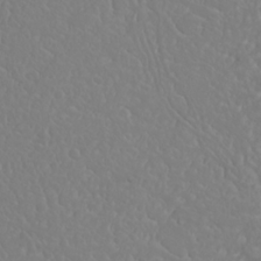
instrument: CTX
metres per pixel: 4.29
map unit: Nhu
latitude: 23.6505
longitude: -63.9906
